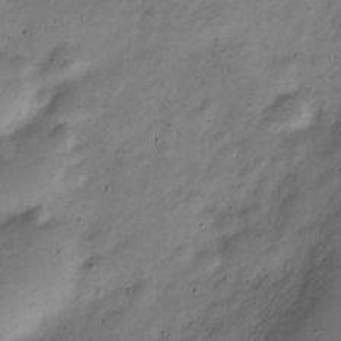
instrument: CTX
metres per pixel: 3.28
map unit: Nve
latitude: -23.8234
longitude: 106.3873
